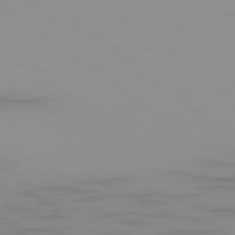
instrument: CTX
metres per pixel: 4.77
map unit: Ap
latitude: -79.2376
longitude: -95.6505
